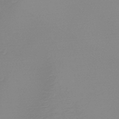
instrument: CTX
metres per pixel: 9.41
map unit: HNb
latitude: -45.3699
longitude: -44.0444
